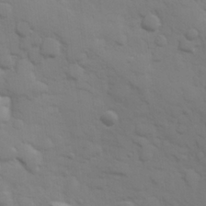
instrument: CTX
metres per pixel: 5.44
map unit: Hve
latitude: 25.7071
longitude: 148.1984
